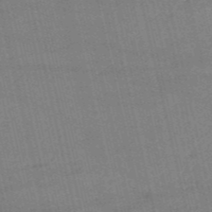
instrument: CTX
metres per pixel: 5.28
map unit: HNb
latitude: -53.0108
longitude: -40.9513
